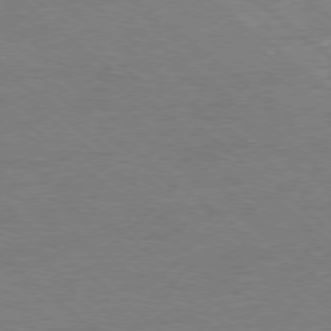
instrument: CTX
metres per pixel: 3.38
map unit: Ap
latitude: -78.3495
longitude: -85.3860
